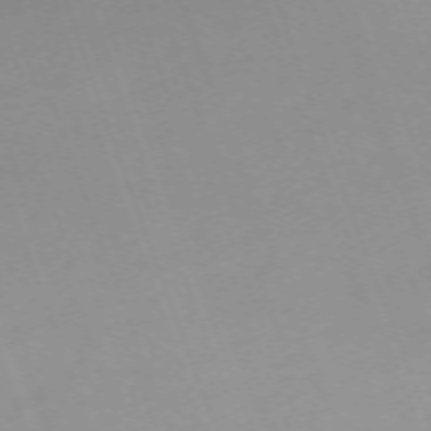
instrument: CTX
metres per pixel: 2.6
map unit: Nhu
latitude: -68.0472
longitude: 37.4076
